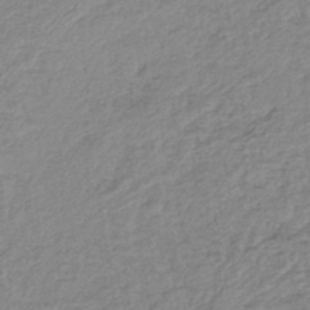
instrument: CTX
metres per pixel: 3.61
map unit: lHb
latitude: -41.6155
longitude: 61.8989
